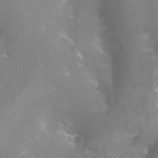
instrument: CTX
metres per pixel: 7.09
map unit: Hto
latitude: -4.5573
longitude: -35.5560
